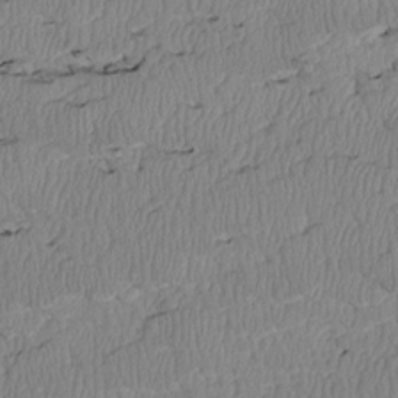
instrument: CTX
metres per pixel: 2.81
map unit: Htu
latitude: 2.8758
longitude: 149.6722
